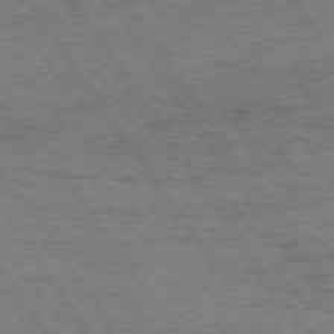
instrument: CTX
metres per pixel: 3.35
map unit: Hpe
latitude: 74.3845
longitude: -151.5938
